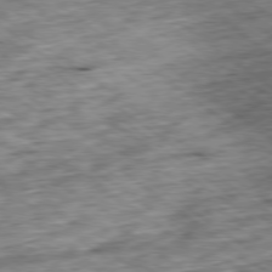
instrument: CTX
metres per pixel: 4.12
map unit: Ap
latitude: -79.3887
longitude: -76.3089
